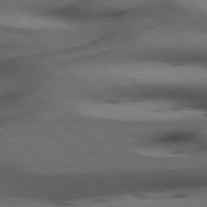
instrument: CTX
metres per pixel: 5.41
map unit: Hpe
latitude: 77.2537
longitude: -154.7435
